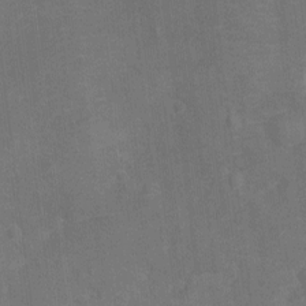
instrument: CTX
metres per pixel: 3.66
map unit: Ht
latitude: -12.3495
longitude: -25.3859
